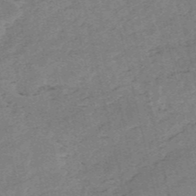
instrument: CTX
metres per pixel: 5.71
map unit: HNb
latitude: -54.7841
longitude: -42.5357
